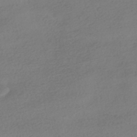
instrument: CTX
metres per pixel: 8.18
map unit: HNhu
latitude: -41.5021
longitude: 97.1242
